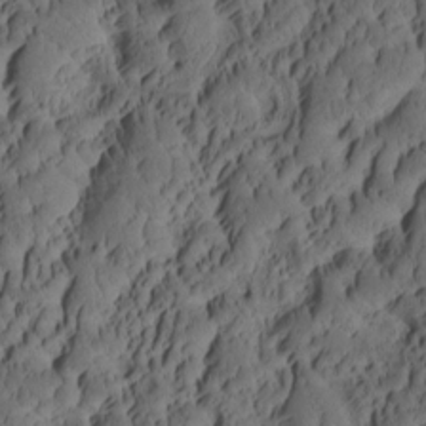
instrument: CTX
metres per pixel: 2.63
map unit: eHh
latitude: -1.6155
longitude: 15.7289
